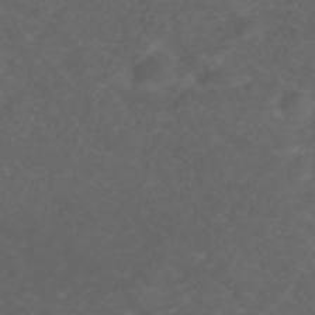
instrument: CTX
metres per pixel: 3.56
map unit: ANa
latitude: 39.0647
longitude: 23.8989
